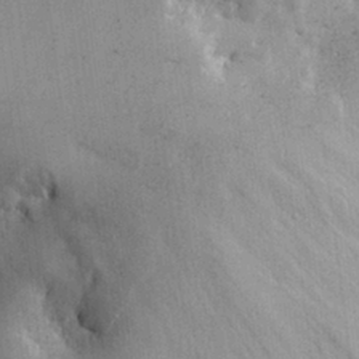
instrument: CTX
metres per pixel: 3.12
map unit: eHh
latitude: 29.9339
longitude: -78.9325
